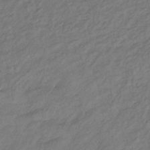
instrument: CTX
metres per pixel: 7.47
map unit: lHb
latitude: -36.9541
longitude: 71.8422
